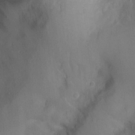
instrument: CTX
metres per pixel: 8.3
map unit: Nhu
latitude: 1.5938
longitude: -18.0633
